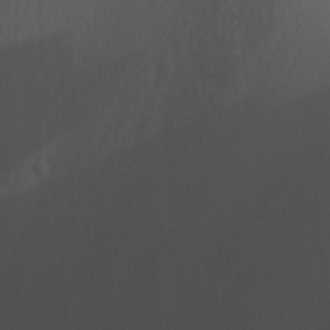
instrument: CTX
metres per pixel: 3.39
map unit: lHvf
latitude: 21.8395
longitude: 142.0850
